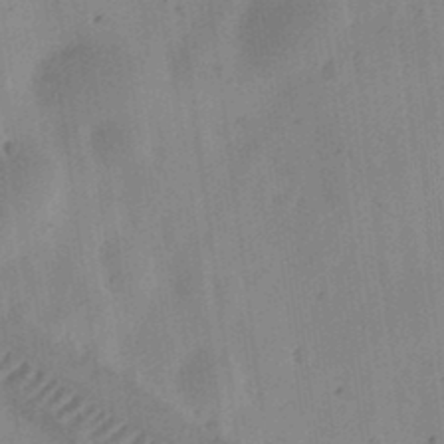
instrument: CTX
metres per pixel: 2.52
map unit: Ht
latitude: 12.1578
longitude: -74.5168
